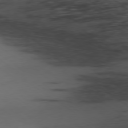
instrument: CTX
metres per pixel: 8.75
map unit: Ap
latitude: -79.3509
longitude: -62.3090
